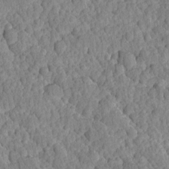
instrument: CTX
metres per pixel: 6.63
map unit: Ave
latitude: -8.5196
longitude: -116.6491
